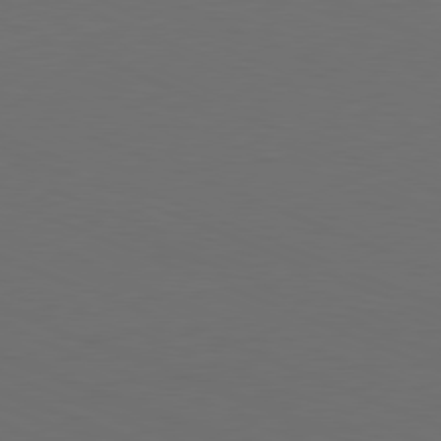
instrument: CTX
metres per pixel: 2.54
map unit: Hpe
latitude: -81.8800
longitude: 21.2187
